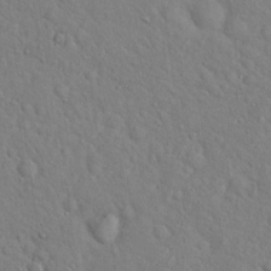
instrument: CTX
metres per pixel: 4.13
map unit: Hto
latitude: 17.2159
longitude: -52.3845
